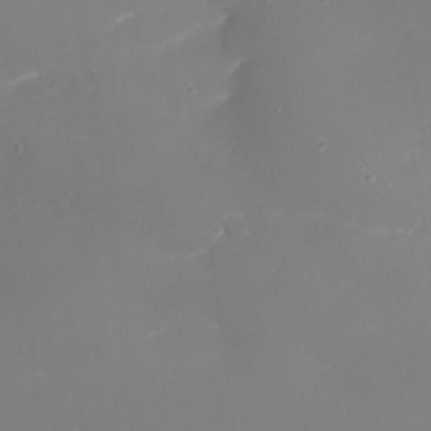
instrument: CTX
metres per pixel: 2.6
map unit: Nhu
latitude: -16.0094
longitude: -56.9891
